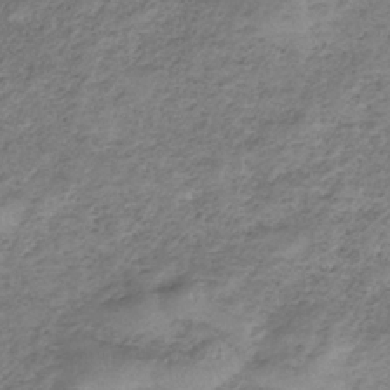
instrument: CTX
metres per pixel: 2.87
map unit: HNb
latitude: -33.1809
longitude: 61.2754
